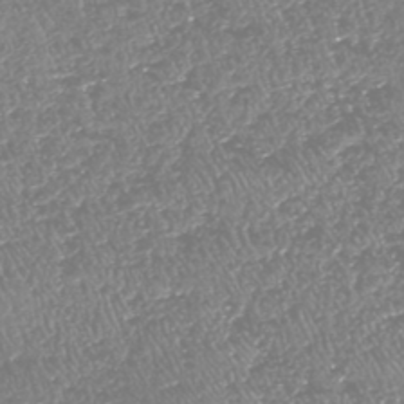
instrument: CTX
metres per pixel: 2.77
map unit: HNhu
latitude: -48.2173
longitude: 29.5021
